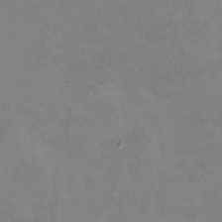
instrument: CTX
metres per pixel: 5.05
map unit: HNhu
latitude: -1.1620
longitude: -4.7246
